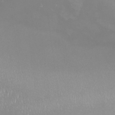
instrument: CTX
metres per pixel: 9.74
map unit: eHh
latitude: -7.1431
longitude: -77.9717
